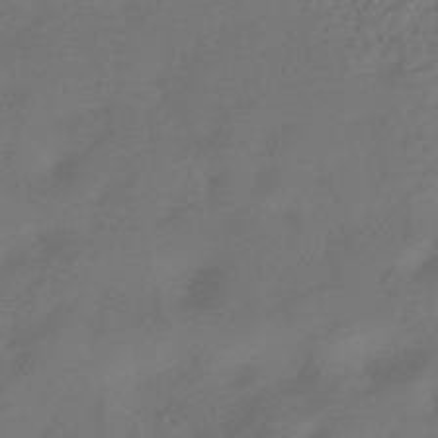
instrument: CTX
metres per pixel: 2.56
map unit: HNhu
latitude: -43.3320
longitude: 92.1039
